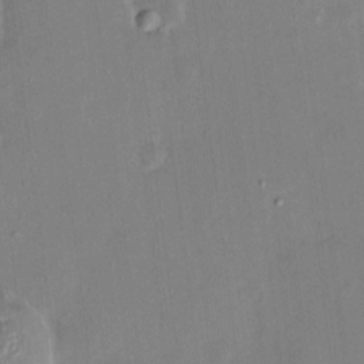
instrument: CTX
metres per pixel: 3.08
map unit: HNhu
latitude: 6.3467
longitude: 7.6155
